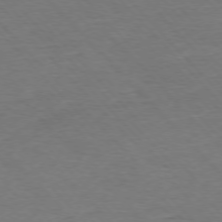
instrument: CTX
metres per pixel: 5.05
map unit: Ap
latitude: -76.5763
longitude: -95.0648
